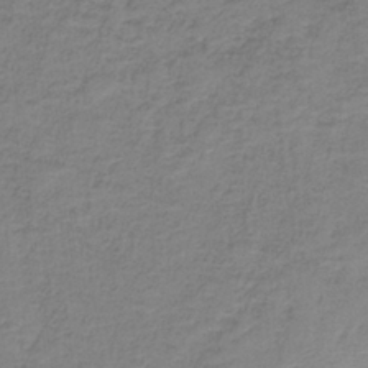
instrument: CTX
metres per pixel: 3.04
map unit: HNb
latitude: -37.2942
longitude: 53.4643
